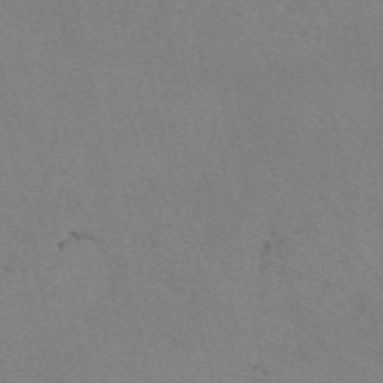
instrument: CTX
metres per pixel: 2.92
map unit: eAb
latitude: 50.5356
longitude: 108.1228
